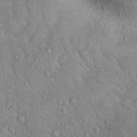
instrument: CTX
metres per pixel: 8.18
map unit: Hto
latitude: 18.3278
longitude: -53.0459
